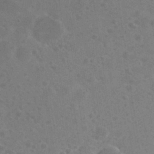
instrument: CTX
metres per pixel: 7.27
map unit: Nhu
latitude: 29.6883
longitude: -51.9339
